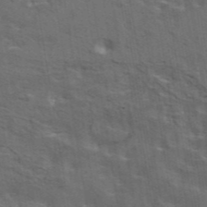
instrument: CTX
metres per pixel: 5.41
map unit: eAb
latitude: 43.3293
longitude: 112.0472
